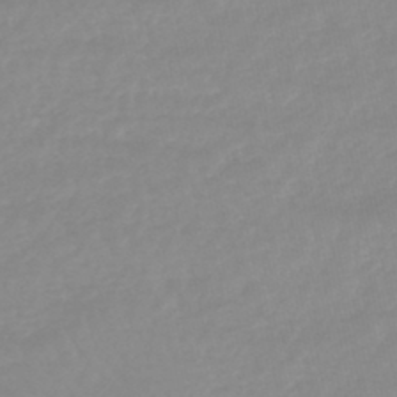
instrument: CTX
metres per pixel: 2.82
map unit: eHb
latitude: -44.5574
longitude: 80.8030
